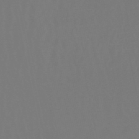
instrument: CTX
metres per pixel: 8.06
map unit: lHb
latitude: -47.7666
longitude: 64.7652
